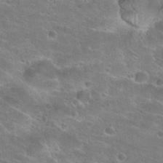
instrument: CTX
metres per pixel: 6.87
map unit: Hto
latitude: 23.2915
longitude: -44.1955
